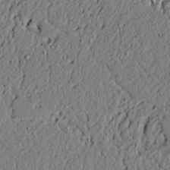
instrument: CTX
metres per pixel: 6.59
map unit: lAvf
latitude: 5.2348
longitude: 167.4643
